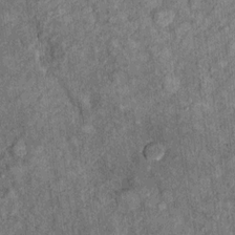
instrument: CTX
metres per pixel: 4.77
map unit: Ht
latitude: 9.7072
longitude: -38.0444
